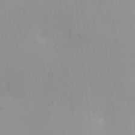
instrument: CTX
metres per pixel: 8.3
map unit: HNhu
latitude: 7.0269
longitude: -1.5560
